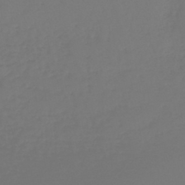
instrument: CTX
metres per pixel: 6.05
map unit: lHb
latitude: -45.5021
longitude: 62.5384
